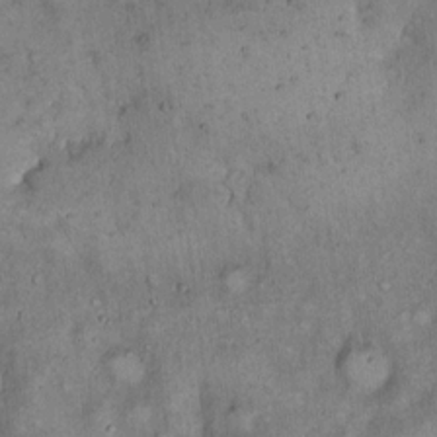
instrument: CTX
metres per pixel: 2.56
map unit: Hto
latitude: 15.7828
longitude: -59.4993
